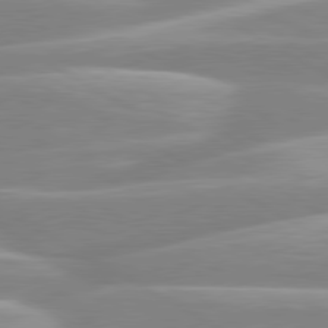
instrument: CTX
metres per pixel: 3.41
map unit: lApd
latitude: 80.3467
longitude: -128.8191
